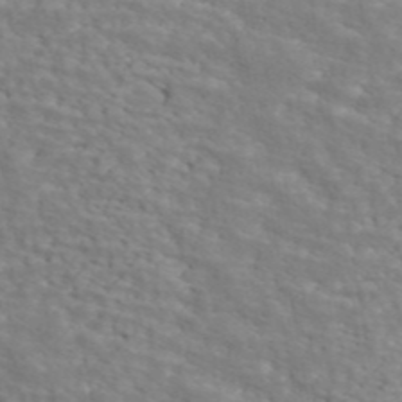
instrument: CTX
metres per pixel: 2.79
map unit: ANa
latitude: 45.0081
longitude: 38.3117
